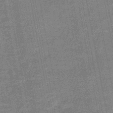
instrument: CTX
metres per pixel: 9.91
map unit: HNb
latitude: -47.3509
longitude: -36.0822
